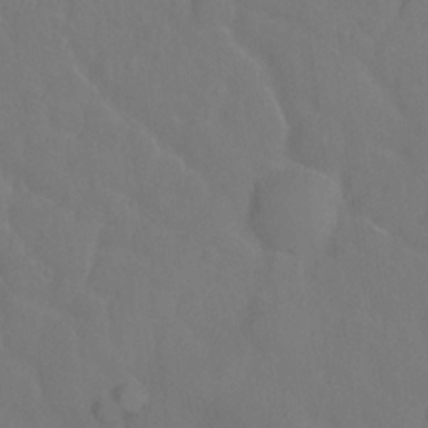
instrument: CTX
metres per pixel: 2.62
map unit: Hto
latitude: -2.1983
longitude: -34.5545
